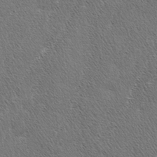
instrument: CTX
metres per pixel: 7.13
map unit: lAa
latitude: -4.3495
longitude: -130.3090
